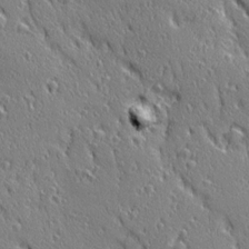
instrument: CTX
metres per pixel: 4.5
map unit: Ave
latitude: 20.9325
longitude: -136.2523
